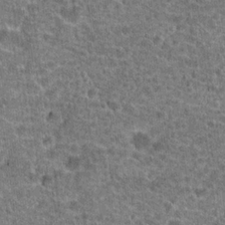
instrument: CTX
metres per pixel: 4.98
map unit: Hto
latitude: 20.4223
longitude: -42.7435
